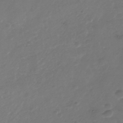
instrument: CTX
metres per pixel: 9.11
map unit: Nhe
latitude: -37.4832
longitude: -90.3845
